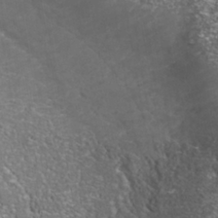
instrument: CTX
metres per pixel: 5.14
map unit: Nhu
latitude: -40.9542
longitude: -84.8569
